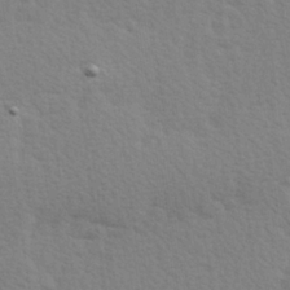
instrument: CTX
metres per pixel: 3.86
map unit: Hve
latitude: 26.5546
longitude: -94.0633
